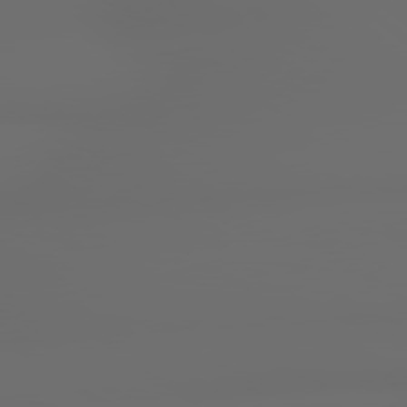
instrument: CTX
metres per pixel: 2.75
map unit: lApd
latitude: 79.2348
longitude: -138.4601
